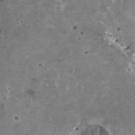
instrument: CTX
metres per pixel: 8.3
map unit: HNhu
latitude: 2.1766
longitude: 5.8611
